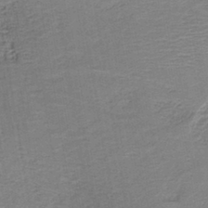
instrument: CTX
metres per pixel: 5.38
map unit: HNb
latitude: -40.4062
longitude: 50.5763
